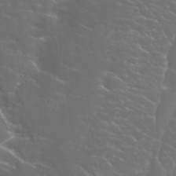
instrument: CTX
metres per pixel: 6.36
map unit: Nhu
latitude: 27.9339
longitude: -60.6301
